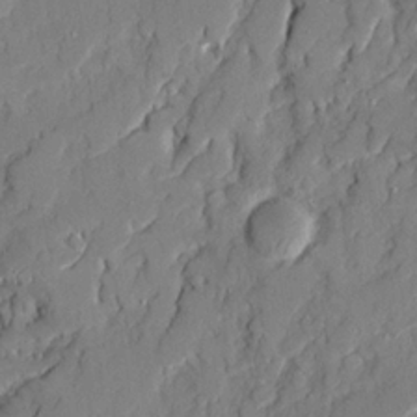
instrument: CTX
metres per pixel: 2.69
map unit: Ave
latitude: 22.1956
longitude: -129.2537
